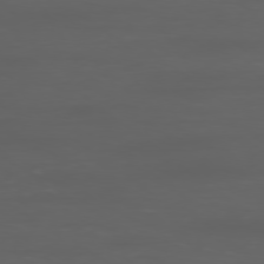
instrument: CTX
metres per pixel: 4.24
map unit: Ap
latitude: -78.1039
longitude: -79.5938
